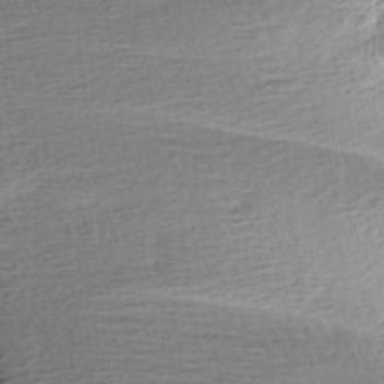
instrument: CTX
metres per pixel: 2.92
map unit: Aa
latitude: 6.5168
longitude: -137.6127
